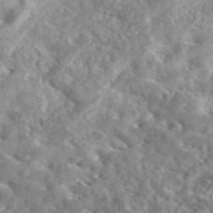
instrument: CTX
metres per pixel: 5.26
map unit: eAb
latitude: 45.1214
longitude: 128.4251
